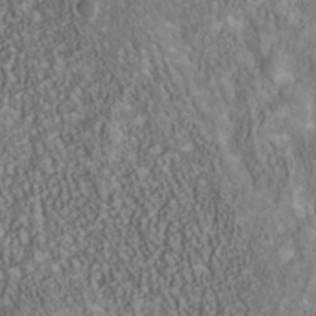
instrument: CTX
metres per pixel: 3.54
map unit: Nhu
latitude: -40.4251
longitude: -85.2159
